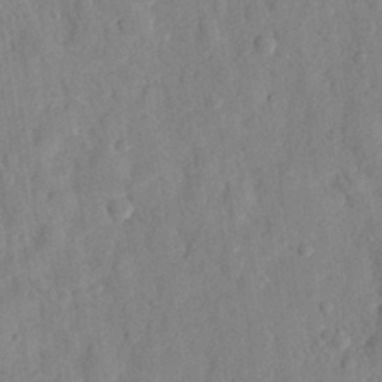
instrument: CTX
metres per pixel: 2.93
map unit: eHh
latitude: 27.7261
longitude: -77.1403
